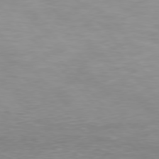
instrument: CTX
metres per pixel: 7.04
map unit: Hpe
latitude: 77.0269
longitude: -163.1970
